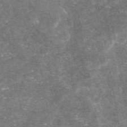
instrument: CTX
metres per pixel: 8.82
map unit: eAb
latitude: 47.2159
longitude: 121.0864
